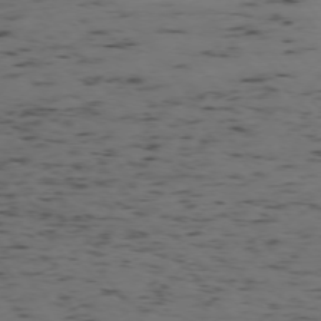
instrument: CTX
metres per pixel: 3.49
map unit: Hpe
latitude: -74.9920
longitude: 3.6910
